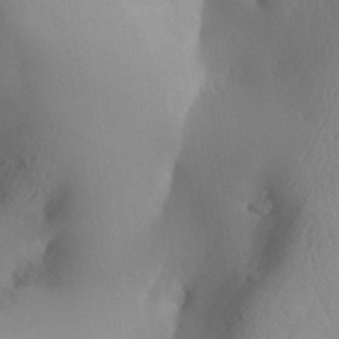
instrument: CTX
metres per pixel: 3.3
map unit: Aa
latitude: 32.2523
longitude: -141.1781
